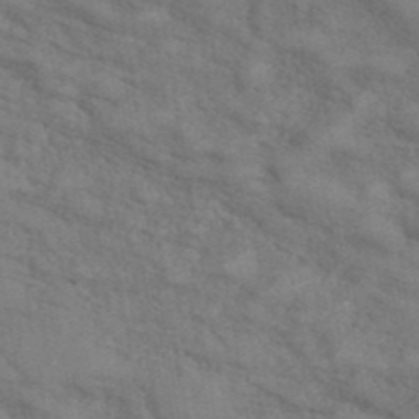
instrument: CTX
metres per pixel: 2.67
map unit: ANa
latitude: 42.7813
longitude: 55.7478
